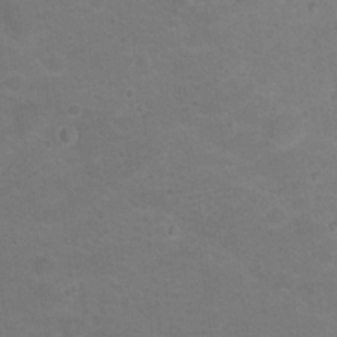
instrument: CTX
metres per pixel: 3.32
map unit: Nhu
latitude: 17.8772
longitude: -32.2711
